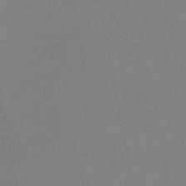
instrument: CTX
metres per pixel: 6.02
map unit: lHb
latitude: -42.0472
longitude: 67.1998
